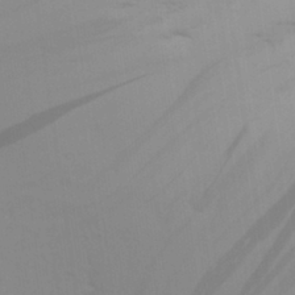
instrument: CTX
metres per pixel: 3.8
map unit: Aa
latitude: 30.2145
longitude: -135.1592
